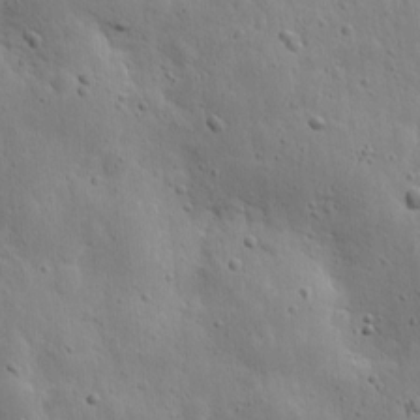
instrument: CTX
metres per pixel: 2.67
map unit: eHh
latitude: 9.5938
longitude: -72.9892
